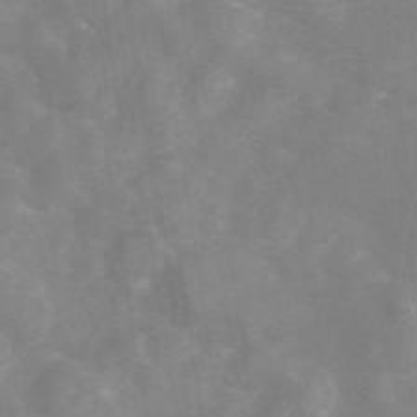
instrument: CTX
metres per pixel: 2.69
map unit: eAb
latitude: 46.0255
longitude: 126.7274
